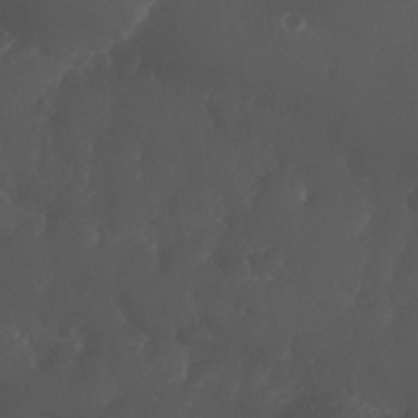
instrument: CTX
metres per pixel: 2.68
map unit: Nhu
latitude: 26.6491
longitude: -65.2159
